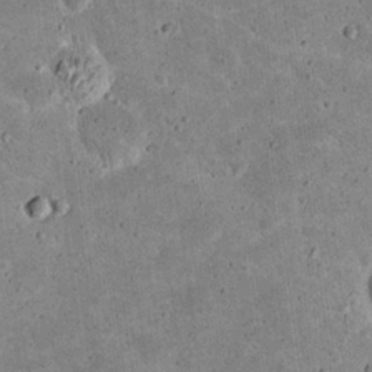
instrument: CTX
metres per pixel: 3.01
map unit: eHh
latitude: 21.1403
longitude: -65.0080
